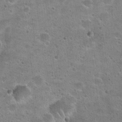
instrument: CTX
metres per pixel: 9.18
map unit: Hto
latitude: 22.5735
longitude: -49.1781
